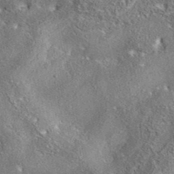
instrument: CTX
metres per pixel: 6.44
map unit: eAb
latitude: 37.6316
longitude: 112.6519
